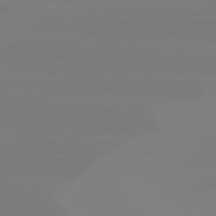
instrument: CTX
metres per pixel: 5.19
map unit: Hpe
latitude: 78.4412
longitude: -131.8584
